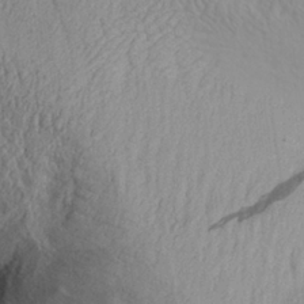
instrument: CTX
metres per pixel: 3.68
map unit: Aa
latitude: 28.9325
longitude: -133.4615
